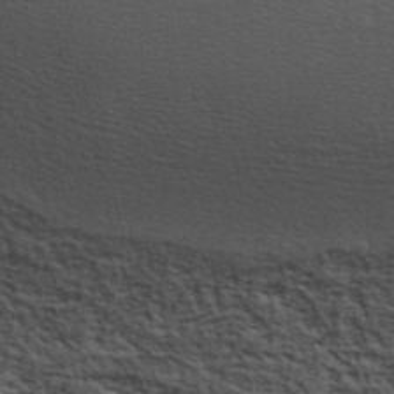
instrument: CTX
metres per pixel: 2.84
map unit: ANa
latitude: 40.9891
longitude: 30.2172
